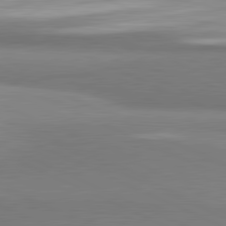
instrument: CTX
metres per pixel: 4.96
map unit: lApd
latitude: 81.5749
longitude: 166.8030
